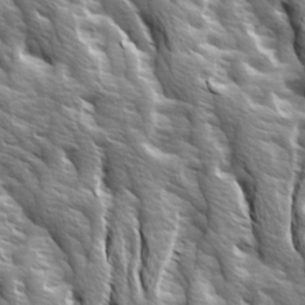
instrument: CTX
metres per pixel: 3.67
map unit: Ave
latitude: 14.9514
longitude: -132.0822
